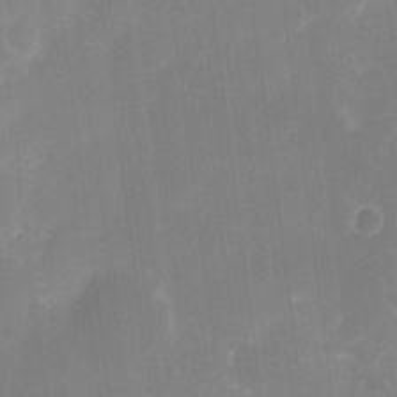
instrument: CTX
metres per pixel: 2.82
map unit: eHh
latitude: 9.3860
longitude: -70.6490
